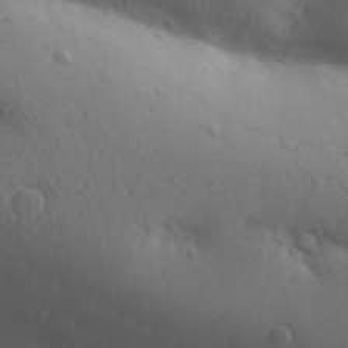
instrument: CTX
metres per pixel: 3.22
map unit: Aa
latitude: 30.5168
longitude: -146.6113
